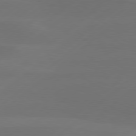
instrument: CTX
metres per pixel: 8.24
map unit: Hpe
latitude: 78.3656
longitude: -130.3846
